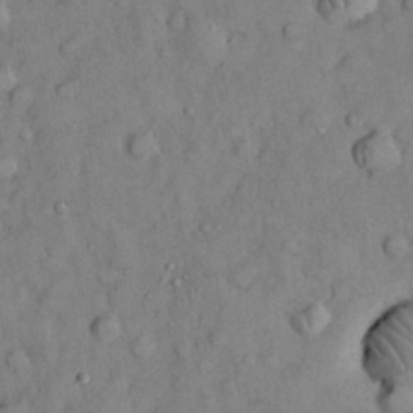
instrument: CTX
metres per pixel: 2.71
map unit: Nhu
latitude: 28.6301
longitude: -69.1214
